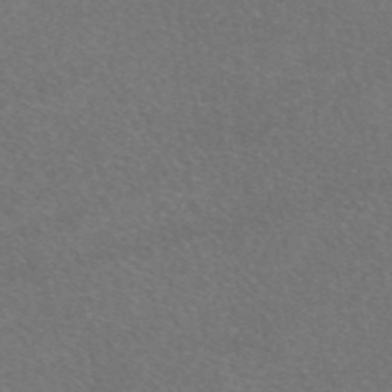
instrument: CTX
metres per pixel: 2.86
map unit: eAb
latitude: 47.5371
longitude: 115.4643
